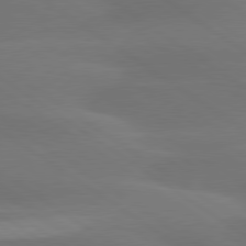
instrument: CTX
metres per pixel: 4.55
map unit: lApd
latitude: 79.6505
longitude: -90.6679
